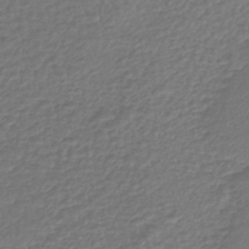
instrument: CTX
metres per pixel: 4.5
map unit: lHb
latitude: -42.2172
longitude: 72.6896
